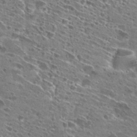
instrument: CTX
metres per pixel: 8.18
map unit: Hto
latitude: 28.0822
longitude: -44.6490
